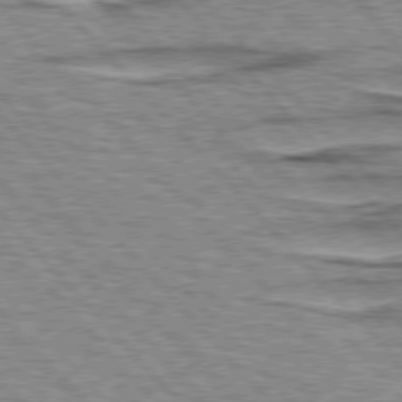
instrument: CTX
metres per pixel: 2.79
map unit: lApd
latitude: 76.8191
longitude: -71.8016
